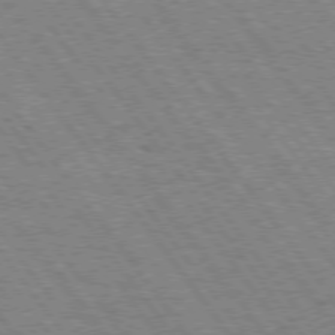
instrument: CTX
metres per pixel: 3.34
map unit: Hpe
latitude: 74.4601
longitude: -139.5749
